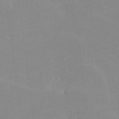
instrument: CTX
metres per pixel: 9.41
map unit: lHvf
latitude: -10.7274
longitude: -99.8961
